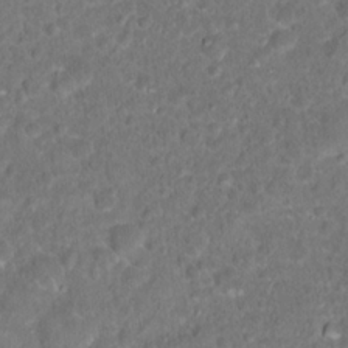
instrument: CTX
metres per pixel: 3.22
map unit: Hto
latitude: 17.7828
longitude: -40.2333
